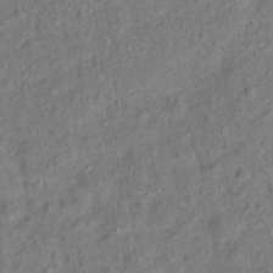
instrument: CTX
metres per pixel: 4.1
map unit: Hto
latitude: 14.1389
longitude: -38.4790
